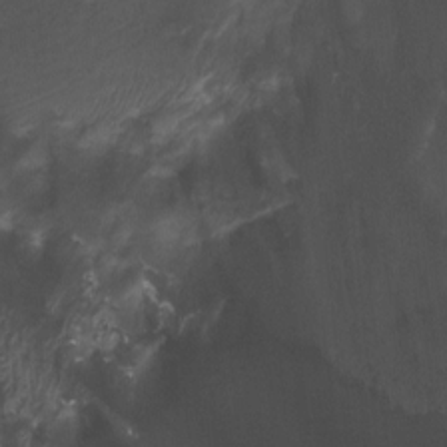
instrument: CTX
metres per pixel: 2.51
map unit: Ht
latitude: 4.1767
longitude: -20.7057
